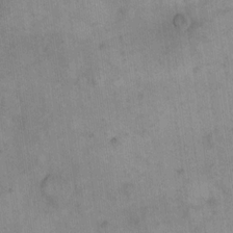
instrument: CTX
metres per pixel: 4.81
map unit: eHh
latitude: 15.2537
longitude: -67.2159
